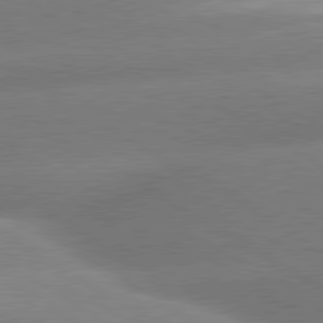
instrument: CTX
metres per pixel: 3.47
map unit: lApd
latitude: 80.2145
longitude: -155.0080
